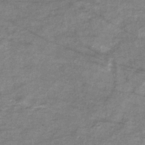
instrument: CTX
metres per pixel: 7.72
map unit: eHb
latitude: -35.9556
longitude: 74.4251
